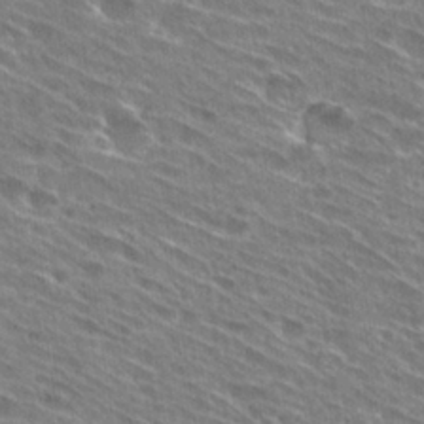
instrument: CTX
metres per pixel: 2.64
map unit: Hto
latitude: 29.4237
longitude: -44.8380
